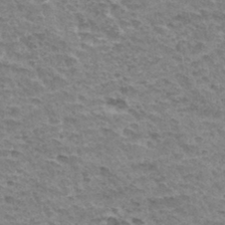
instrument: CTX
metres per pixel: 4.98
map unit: Hto
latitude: 33.4615
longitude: -44.5546
